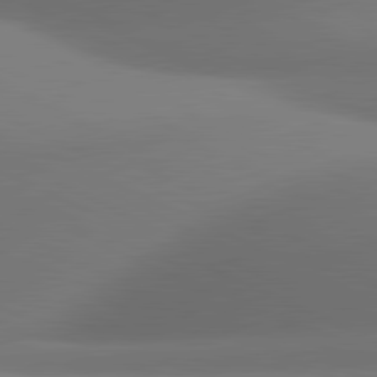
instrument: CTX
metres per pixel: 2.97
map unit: lApd
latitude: 81.1214
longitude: 131.5777
